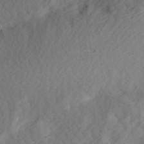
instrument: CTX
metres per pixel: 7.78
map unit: Hve
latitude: 13.8017
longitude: -91.7261
